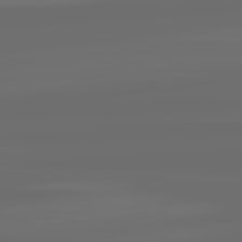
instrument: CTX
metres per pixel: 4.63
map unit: lApd
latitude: 82.3656
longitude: -166.5923
